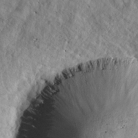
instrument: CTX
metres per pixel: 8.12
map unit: eHh
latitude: 25.3481
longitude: -67.6882
